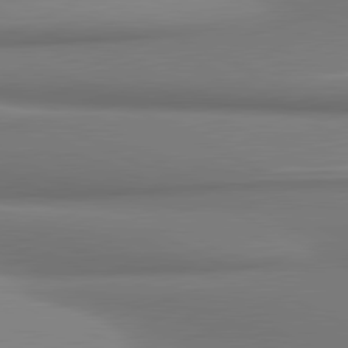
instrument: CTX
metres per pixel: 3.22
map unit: lApd
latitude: 81.0458
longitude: 177.5777
